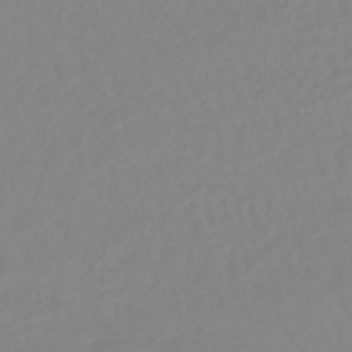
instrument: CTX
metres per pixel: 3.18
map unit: lHb
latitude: -44.4629
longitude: 74.3118
